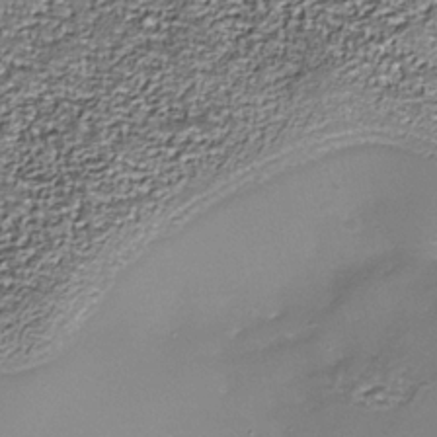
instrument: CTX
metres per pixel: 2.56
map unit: Nhe
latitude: -36.0850
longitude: -87.1781
